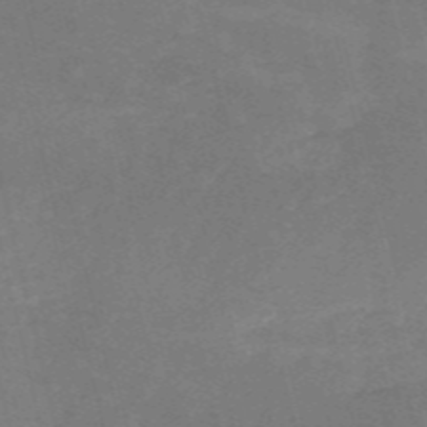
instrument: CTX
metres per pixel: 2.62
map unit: HNb
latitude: -54.5952
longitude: -36.6302
